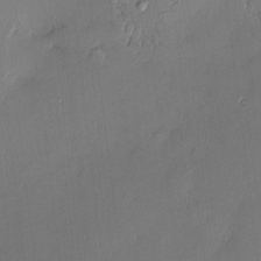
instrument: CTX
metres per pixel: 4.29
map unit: Nve
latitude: -7.7666
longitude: 175.1053
